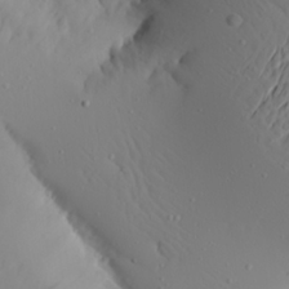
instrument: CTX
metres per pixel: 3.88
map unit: Aa
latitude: 22.6112
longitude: -145.9150
